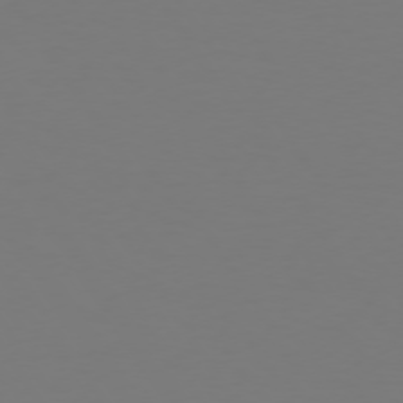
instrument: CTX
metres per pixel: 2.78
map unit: Hpe
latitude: 73.4049
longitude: -122.8569
